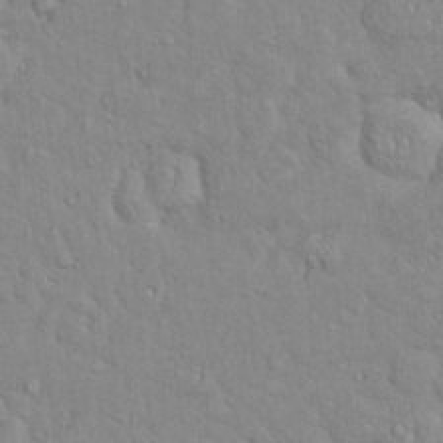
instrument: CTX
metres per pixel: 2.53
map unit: Nve
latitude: -8.4062
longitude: 174.0661
